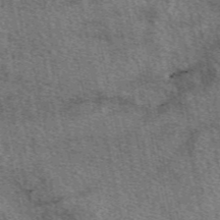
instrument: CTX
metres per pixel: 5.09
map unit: eAb
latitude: 49.8394
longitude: 113.6344
